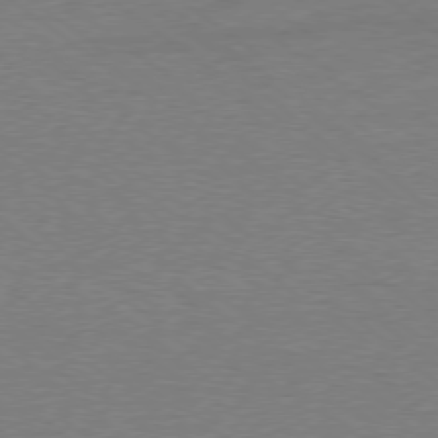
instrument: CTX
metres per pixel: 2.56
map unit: Ap
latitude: -78.3117
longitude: -82.5734
